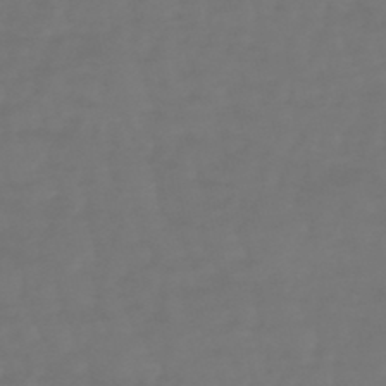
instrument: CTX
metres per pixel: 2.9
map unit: eHb
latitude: -47.5021
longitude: 81.3699
